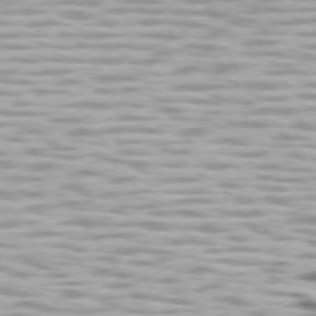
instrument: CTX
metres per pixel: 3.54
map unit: lApd
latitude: 74.0633
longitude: -57.8583
